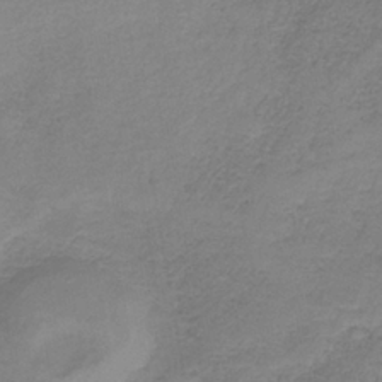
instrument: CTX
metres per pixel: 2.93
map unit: HNb
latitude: -35.0108
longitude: 52.5951
